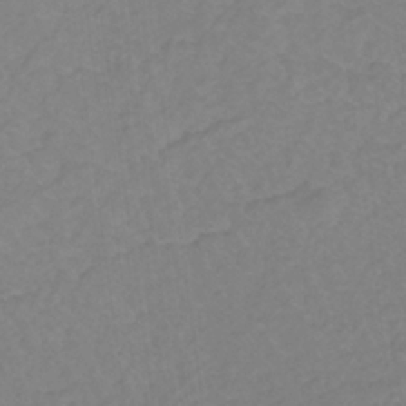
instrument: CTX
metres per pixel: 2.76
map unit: lHb
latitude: -31.1998
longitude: 64.5763
